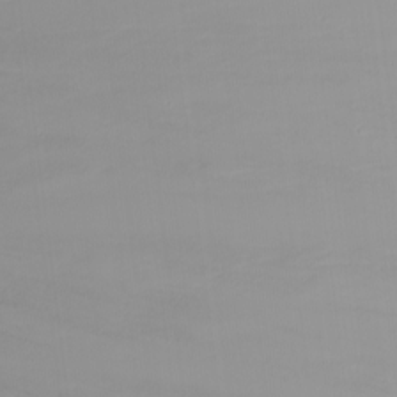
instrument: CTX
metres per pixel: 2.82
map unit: Nhu
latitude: -8.5385
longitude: -82.3467
